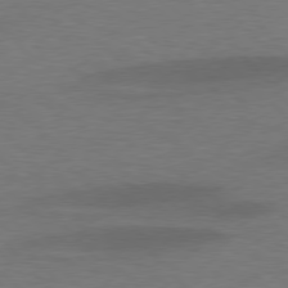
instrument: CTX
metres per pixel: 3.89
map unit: lApd
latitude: 77.5371
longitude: -58.6868
